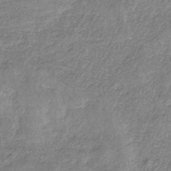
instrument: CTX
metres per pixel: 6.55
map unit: HNb
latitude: -33.4644
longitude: 59.3698
